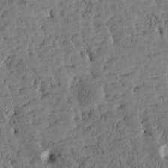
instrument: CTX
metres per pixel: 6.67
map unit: Htu
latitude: -3.3698
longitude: 175.5588
